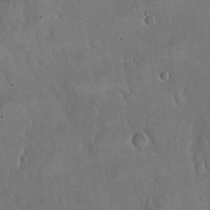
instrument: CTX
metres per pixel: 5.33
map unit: Hto
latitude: 17.2348
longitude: -59.5938
